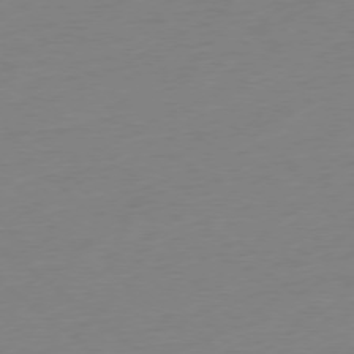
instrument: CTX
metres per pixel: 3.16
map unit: Ap
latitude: -78.3684
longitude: -76.1766
